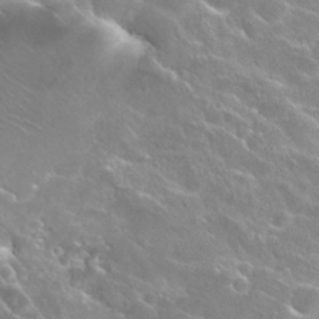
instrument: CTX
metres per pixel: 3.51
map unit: Hto
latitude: 25.6316
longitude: -37.9717
